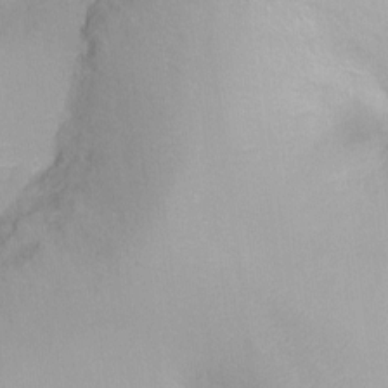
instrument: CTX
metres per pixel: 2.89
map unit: Ht
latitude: -8.0283
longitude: -35.3481
